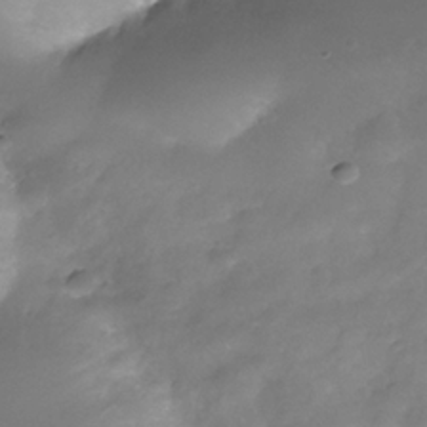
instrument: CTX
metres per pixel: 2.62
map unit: Nhe
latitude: -34.9920
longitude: -145.8961
